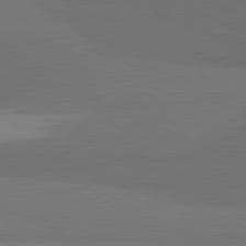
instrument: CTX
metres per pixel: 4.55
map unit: lApd
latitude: 81.8961
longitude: 157.2376
